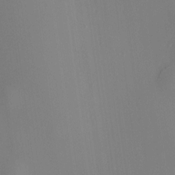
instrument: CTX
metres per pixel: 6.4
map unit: HNhu
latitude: 8.7435
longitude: 14.5763
